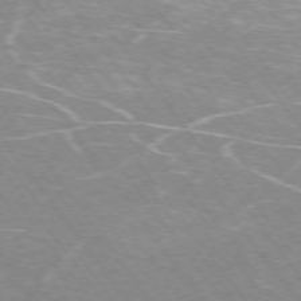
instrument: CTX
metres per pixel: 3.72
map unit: Ap
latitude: -75.2754
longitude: -70.4601
